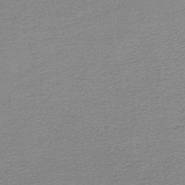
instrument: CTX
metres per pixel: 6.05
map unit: lHb
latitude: -45.7667
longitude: 58.0094
